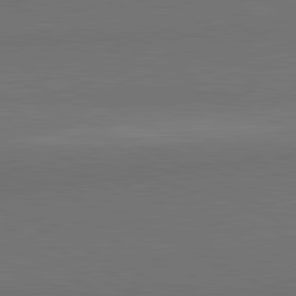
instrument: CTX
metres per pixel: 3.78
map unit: lApd
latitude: 81.8961
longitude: 158.4628
